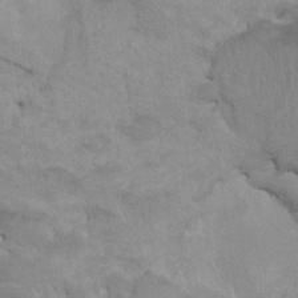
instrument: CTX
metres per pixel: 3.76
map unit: HNhu
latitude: 6.7435
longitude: -1.4048
